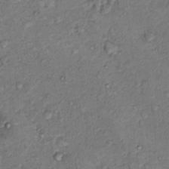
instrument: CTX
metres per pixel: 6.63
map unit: Hto
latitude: 14.2901
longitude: -29.8772
